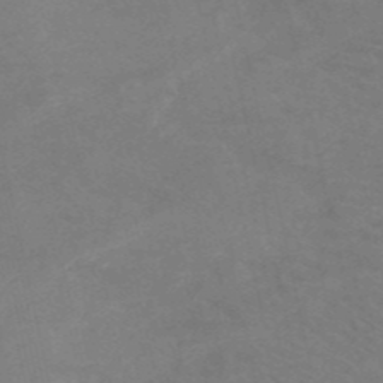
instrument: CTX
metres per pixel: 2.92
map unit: HNb
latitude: -53.0864
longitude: -50.8380
